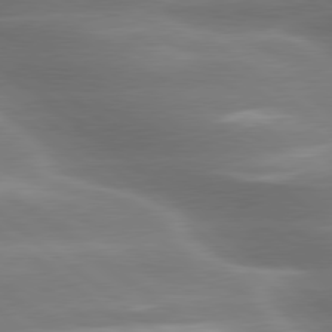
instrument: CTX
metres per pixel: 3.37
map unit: lApd
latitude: 79.7072
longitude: -117.9528
